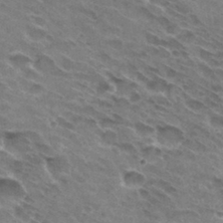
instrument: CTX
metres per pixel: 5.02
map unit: Hto
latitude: 31.2537
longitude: -45.3104
